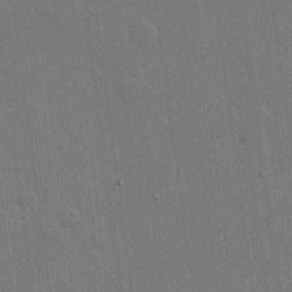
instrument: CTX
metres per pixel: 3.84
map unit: eHh
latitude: 15.6883
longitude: -69.0081
